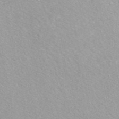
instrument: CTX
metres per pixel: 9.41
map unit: eAb
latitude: 49.0269
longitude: 118.9920
